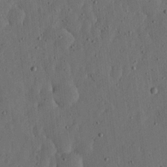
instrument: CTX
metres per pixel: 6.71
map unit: lHvf
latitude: 19.1403
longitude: -114.9891
